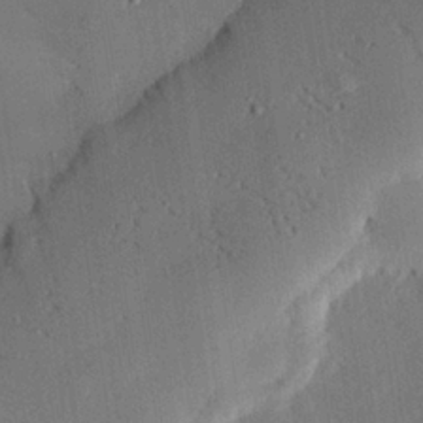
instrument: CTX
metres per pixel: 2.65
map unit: eHh
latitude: 26.8002
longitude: -81.5938
